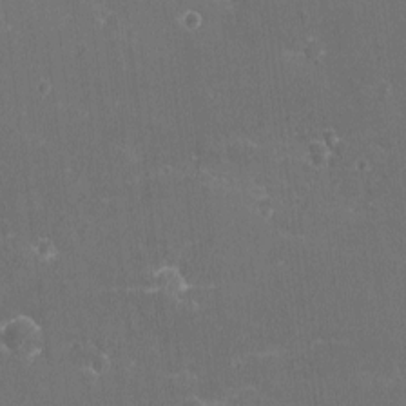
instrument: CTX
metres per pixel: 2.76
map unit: eHh
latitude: -3.2753
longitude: -75.7639
